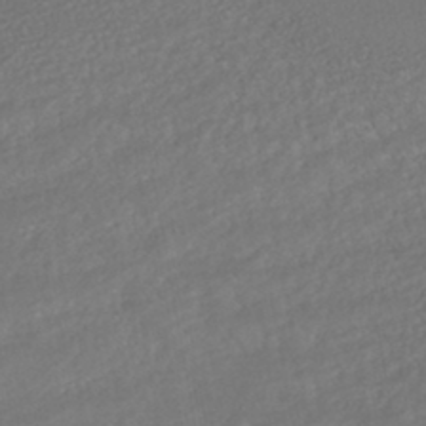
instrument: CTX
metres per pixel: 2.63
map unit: HNhu
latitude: -43.4832
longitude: 103.0298
